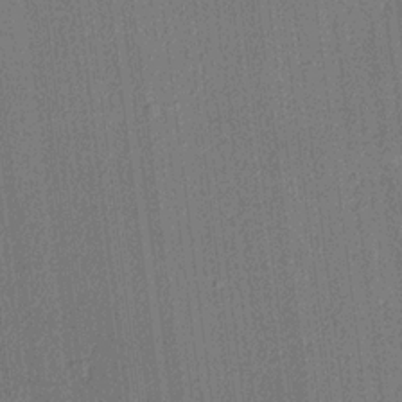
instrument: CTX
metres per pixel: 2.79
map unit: lHvf
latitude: 20.8947
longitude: 141.7855
